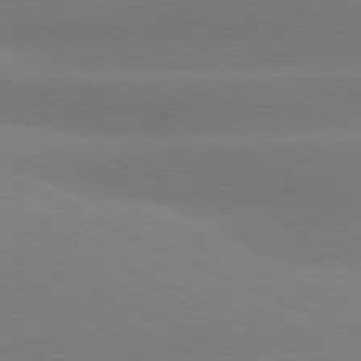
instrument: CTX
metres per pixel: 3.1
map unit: lApd
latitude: 81.1781
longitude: -155.5182
